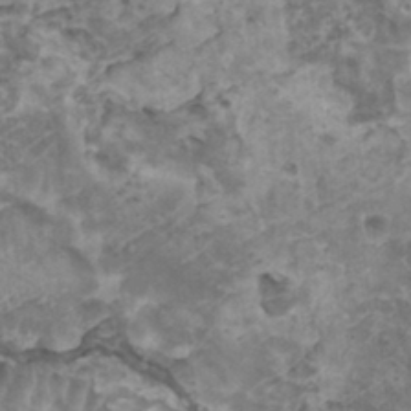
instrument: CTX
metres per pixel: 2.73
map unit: HNhu
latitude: 3.4804
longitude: 3.9367
